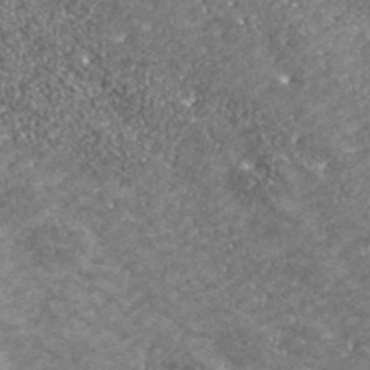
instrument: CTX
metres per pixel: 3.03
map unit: eHh
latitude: 42.7057
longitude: -90.0633
